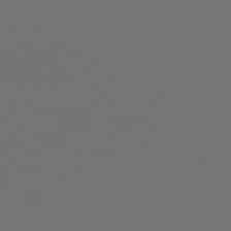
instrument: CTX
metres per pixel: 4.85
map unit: Hpe
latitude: 76.5545
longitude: -131.4616
